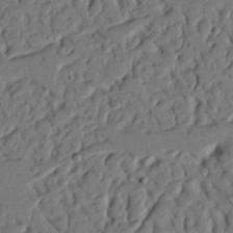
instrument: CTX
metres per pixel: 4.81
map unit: Nhu
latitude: 20.1389
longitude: -77.7638
